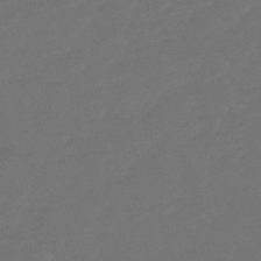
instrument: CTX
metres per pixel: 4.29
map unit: eHb
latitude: -47.5399
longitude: 87.7856
